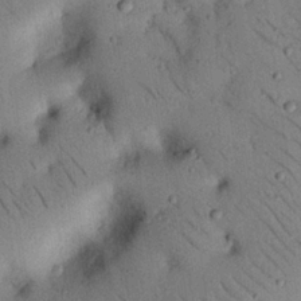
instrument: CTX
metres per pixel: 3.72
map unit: eHh
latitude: 25.4048
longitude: -75.9528
